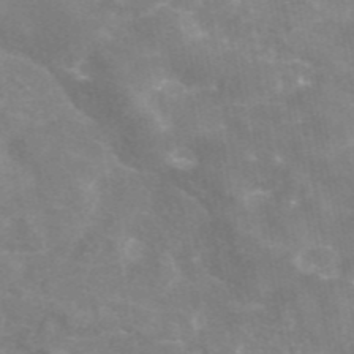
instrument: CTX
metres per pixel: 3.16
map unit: eAb
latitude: 46.2712
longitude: 124.6896
